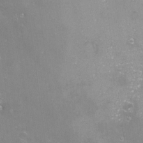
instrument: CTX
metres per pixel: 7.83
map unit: Nve
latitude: -18.4818
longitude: -59.6316
